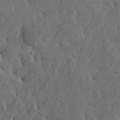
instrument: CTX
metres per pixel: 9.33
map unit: Htu
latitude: -5.3698
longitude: -177.5560
